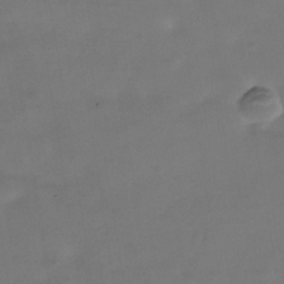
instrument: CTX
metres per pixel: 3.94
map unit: Nhe
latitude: -37.3131
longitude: -90.4601
